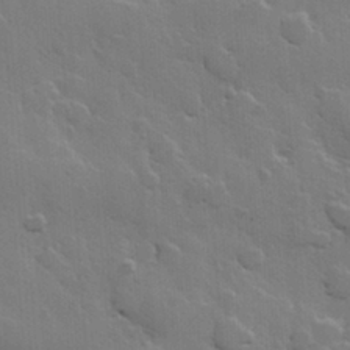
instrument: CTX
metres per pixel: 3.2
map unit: Hve
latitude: 23.3104
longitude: 149.3321
